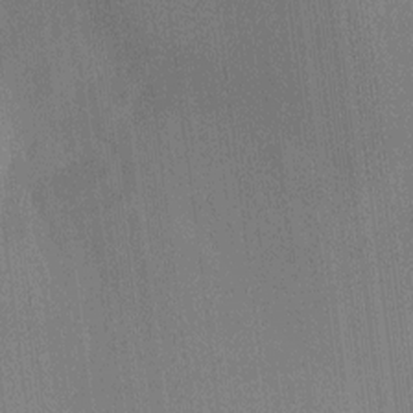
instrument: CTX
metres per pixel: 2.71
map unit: Ht
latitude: -6.1039
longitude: -27.3104
